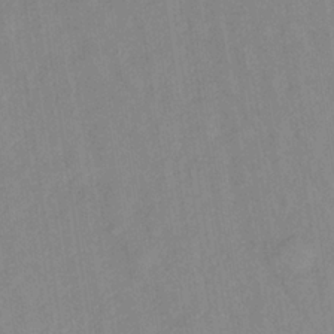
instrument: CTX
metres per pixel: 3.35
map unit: lHb
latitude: -35.3321
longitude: 71.8989
